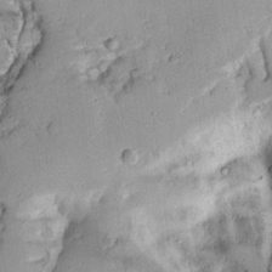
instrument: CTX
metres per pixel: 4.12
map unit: Ave
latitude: 13.0837
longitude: -138.4223
